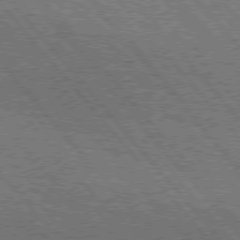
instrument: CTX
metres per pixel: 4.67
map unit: Hpe
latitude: 75.9150
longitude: -144.1578
